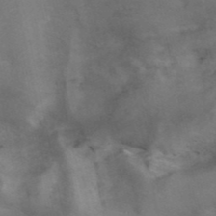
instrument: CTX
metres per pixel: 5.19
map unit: ANa
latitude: 41.5749
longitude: 15.2565
